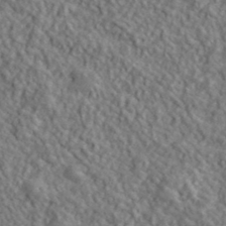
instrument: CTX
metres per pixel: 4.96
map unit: lHvf
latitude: 39.6316
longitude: -89.5749
